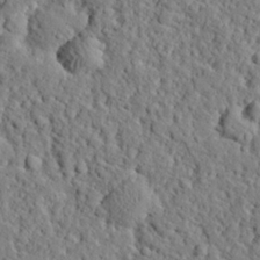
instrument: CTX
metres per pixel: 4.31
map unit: eHh
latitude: 25.8961
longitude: -78.4223
